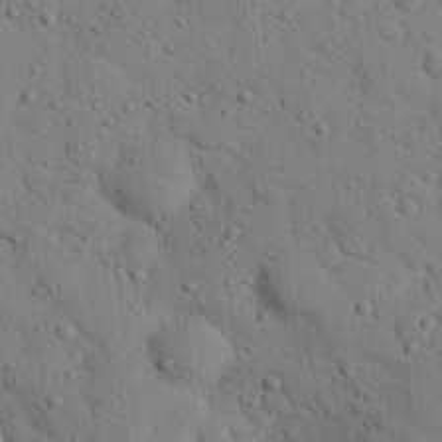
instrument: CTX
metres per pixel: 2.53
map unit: eHh
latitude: 25.6693
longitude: -77.8205
